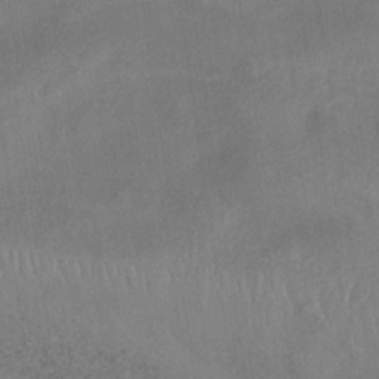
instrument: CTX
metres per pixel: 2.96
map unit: lHb
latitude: -34.6707
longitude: 66.8408
